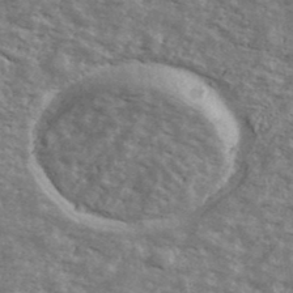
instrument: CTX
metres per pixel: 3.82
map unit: Ave
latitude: 40.7813
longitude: -109.1214
